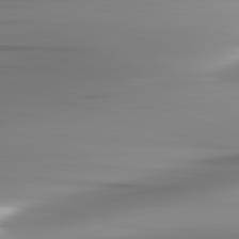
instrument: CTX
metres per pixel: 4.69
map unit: lApd
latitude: 83.0458
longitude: -138.5735
